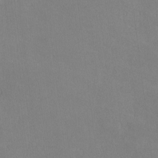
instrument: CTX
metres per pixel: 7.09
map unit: lHvf
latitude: -9.8611
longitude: -99.9906
